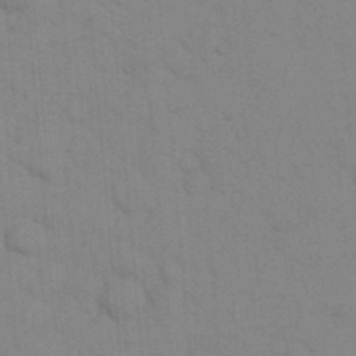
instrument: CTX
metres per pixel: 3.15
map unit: eHh
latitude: 18.4412
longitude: -64.1200
